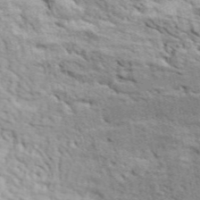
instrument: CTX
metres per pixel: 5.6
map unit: ANa
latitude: 49.1970
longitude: -82.5734
